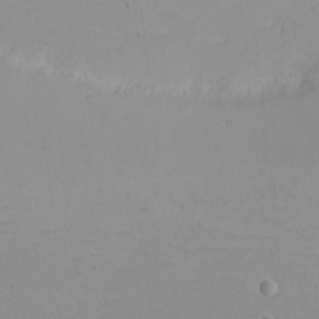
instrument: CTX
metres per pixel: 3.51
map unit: eHh
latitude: -5.0108
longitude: -82.1577
